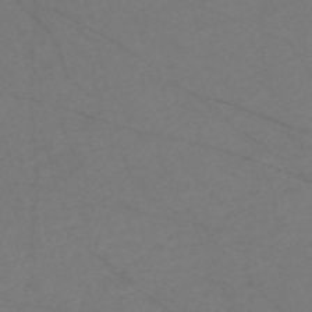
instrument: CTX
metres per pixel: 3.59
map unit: Nve
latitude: -58.2739
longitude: 61.0864
